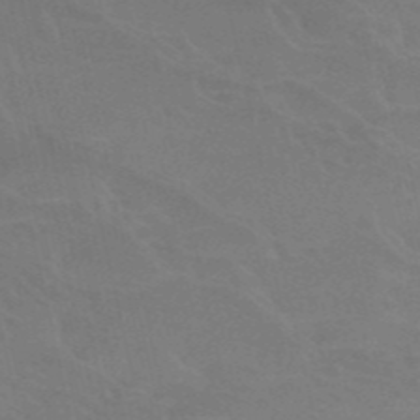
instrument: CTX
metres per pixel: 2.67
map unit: HNb
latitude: -52.9730
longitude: -50.9135
